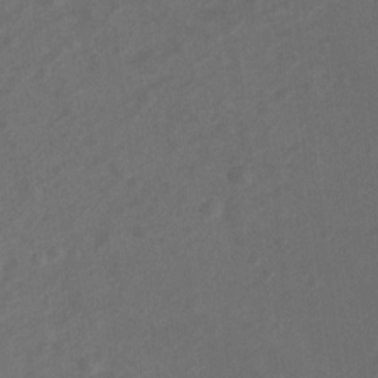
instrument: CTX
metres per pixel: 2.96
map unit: Ht
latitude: -10.0472
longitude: -35.3670
